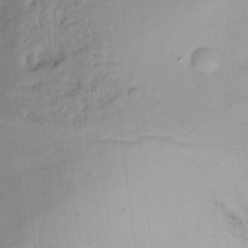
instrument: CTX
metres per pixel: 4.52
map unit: Hto
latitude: -14.5007
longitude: -41.9528
